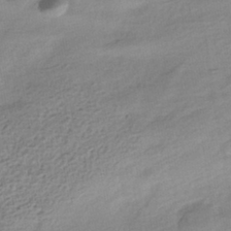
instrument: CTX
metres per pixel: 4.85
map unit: HNhu
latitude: -40.8786
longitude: 95.1242
